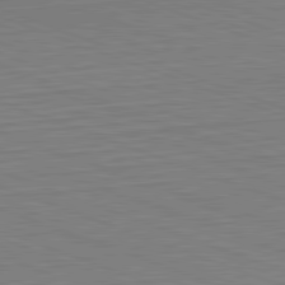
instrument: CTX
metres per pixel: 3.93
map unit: Hpe
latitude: -82.5763
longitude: 12.9164
